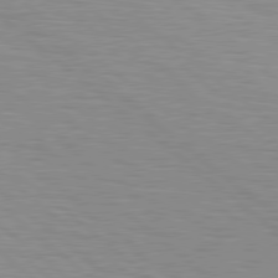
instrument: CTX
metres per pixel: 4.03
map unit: Hpe
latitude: 78.8380
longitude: -140.3656
